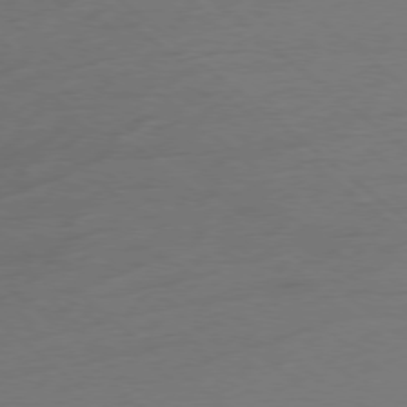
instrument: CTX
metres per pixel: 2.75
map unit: Ap
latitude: -78.3306
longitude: -56.3845
